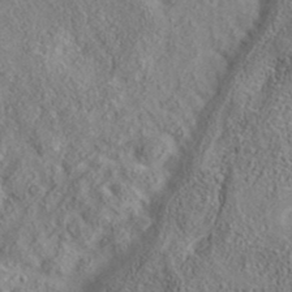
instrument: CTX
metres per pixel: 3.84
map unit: eAb
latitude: 35.9339
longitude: 108.0472
